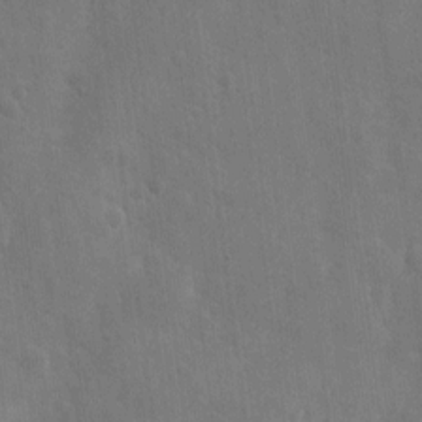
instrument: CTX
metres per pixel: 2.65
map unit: eHh
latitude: 6.8002
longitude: -72.2901
